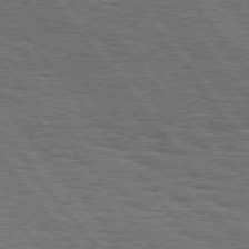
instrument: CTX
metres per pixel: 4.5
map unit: Hpe
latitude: 75.3293
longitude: -153.2915
